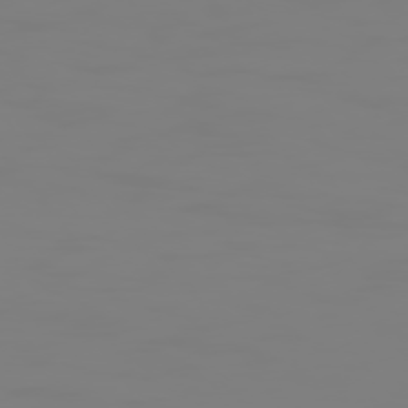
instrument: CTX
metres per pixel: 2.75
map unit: Hpe
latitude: 74.1767
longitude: -127.0270
